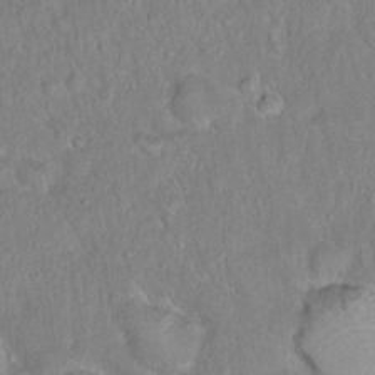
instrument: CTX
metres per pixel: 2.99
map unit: Hto
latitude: 16.1389
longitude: -40.8380
